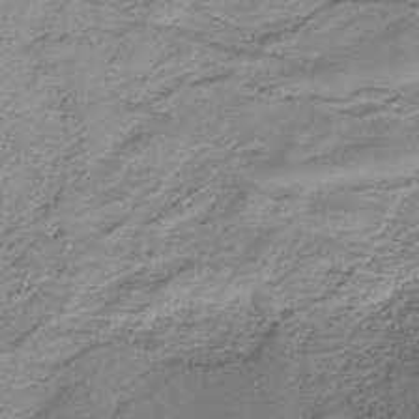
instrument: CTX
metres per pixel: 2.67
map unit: HNb
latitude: -34.8219
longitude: 57.7855
